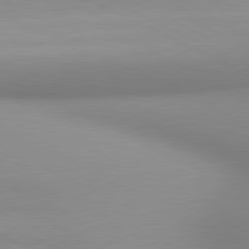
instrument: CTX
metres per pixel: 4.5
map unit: lApd
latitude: 80.7435
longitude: 143.7855
